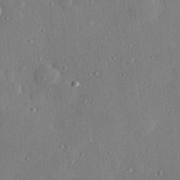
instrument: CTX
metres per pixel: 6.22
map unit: Hve
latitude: 28.7624
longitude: -91.3104
